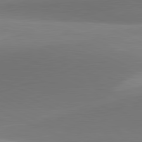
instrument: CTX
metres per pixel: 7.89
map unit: lApd
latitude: 81.4615
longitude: 130.3495
